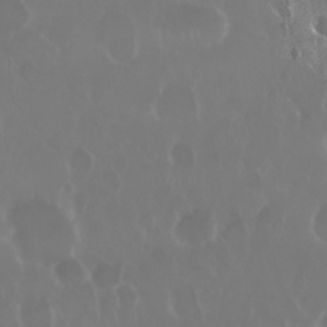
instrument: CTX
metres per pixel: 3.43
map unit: Nhu
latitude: 28.7624
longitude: -62.7813
